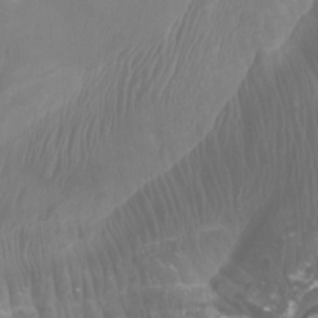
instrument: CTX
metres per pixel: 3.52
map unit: Htu
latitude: 2.9324
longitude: -20.3656
